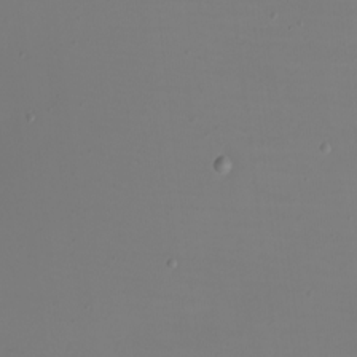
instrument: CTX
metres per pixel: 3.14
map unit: eHh
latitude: -5.7099
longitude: -83.7260
